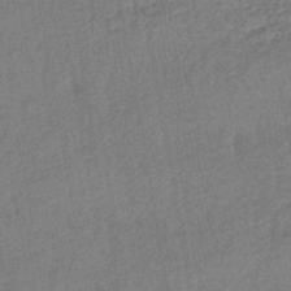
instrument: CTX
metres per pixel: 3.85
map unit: eHb
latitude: -42.4817
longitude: 82.4629
